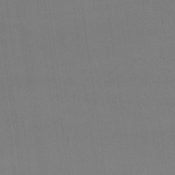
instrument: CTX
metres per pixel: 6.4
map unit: lHb
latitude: -47.2376
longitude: 67.3132
